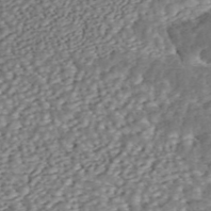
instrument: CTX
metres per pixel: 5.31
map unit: ANa
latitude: 45.6883
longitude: 37.2187
